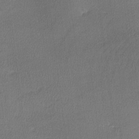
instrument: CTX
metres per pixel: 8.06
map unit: lHvf
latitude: -11.6344
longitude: -99.4426
